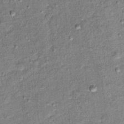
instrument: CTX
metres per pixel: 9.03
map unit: Ht
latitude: 11.8961
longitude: -38.1578
